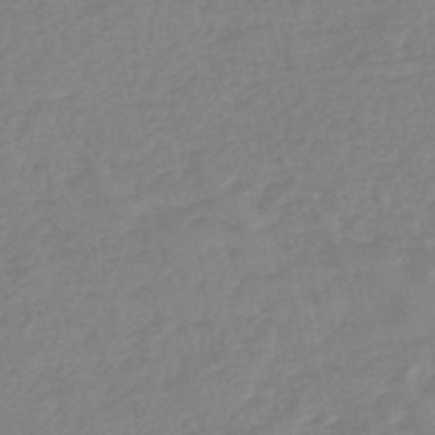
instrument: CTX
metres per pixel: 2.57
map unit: eHb
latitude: -45.2376
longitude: 84.0661
